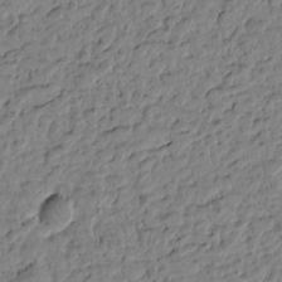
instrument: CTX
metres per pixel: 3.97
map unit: Htu
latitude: -0.7464
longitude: -178.9514
